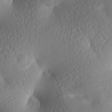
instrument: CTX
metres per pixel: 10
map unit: lAa
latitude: -8.2928
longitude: -126.7813
